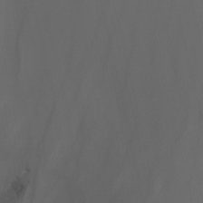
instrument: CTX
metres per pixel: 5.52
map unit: Nhu
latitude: -14.6141
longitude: -54.4979
